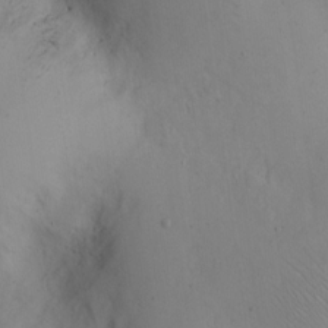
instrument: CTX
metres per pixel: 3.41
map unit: eHh
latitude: 11.5749
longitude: -61.4615
